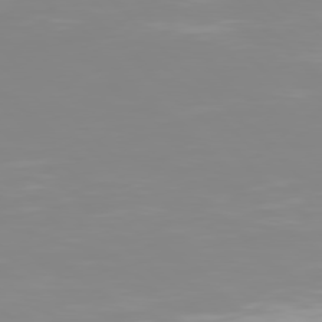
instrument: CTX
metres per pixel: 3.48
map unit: Hpe
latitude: 77.3103
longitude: -173.0836
